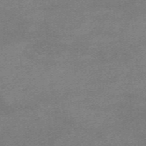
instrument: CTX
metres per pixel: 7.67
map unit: HNb
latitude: -55.6533
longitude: -46.1578
